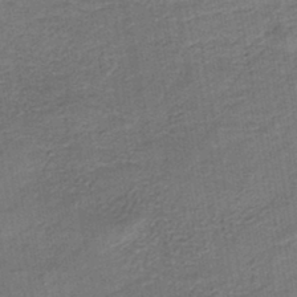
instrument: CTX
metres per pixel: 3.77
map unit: HNb
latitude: -43.9367
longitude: 52.0472
